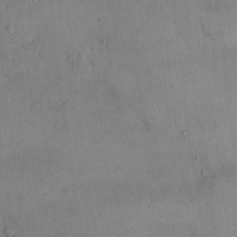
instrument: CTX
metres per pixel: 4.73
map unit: Hto
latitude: 14.8569
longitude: -60.0633
